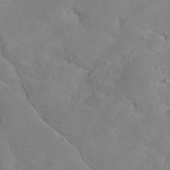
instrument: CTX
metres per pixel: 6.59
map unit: Hto
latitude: 17.8205
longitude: -38.4790
